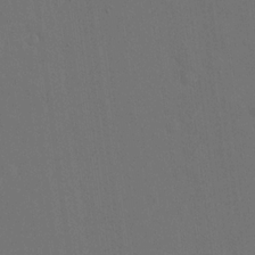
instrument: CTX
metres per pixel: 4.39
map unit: eHh
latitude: 18.6112
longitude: -67.3481
